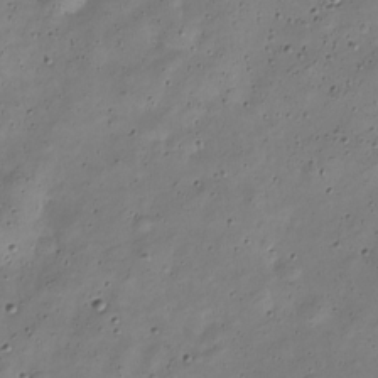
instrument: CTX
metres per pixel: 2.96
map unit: Nve
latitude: -25.9367
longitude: 106.2173
